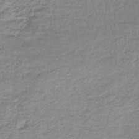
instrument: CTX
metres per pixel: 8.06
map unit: lHb
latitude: -40.6518
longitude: 71.6344
